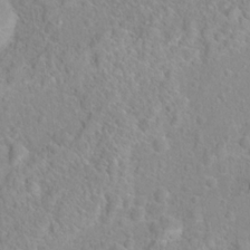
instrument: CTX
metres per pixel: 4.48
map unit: Hto
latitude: 16.3845
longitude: -41.9906
